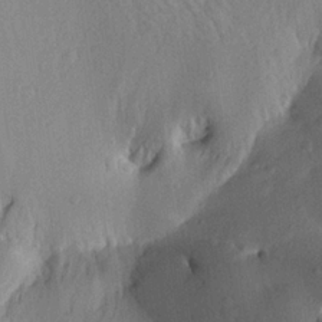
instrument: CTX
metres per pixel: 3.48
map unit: Aa
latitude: 19.6505
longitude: -146.9514
